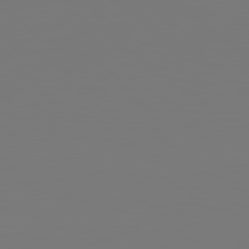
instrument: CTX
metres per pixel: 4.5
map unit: Hpe
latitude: 78.8380
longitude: -139.6127
